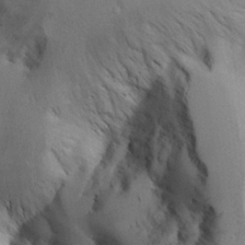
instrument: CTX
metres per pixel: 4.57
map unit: Aa
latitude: 25.6693
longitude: -128.9325
